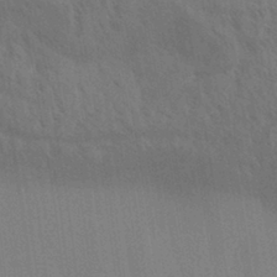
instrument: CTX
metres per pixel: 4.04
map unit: Aa
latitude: 30.7813
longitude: -139.1781
